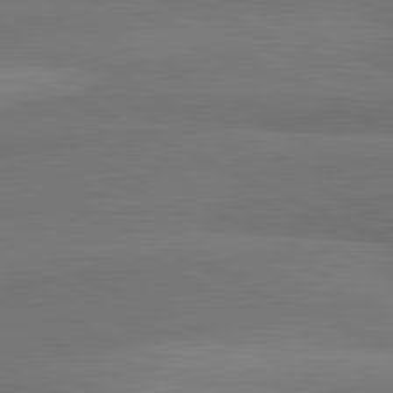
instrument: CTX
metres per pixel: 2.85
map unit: lApd
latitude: 82.2144
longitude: 158.2928
